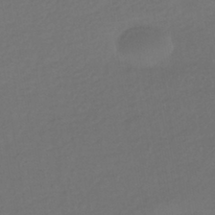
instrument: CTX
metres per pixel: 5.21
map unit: HNhu
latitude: -42.4440
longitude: 95.8233
